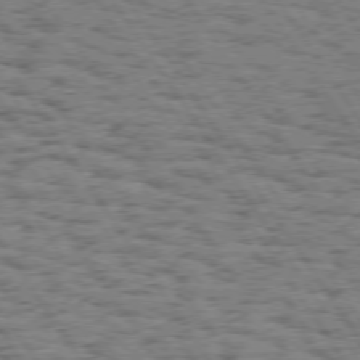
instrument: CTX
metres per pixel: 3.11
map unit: Hpe
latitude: 74.0444
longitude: -134.0444
